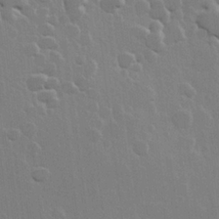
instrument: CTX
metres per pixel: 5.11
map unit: Hve
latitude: 22.6679
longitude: 148.7275
